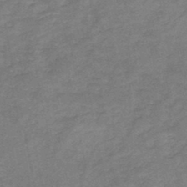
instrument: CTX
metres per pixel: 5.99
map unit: HNb
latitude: -45.3888
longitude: -36.3090
